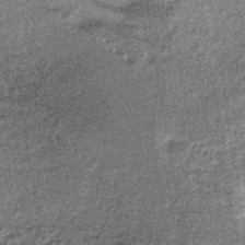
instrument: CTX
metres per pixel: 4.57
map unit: lHb
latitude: -37.3131
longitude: 65.4077
